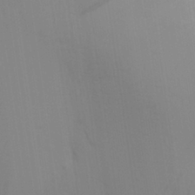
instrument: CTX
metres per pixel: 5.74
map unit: Aa
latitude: 30.1767
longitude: -135.1403
